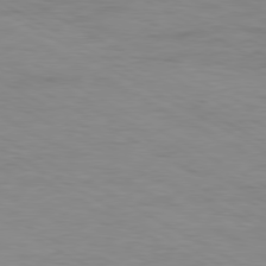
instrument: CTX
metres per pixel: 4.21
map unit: Ap
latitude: -80.5007
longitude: -51.4804
